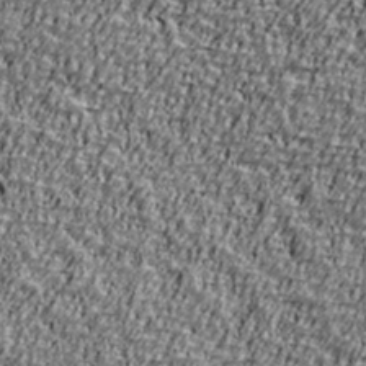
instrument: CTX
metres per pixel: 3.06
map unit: Ave
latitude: 41.0836
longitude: -111.9717
